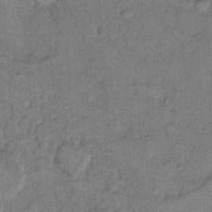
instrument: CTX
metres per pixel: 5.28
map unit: eHh
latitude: 9.7072
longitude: -61.6316
